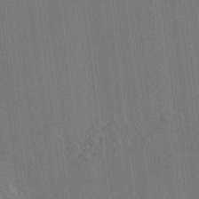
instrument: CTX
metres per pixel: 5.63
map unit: HNhu
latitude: 7.6694
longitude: 15.6155
